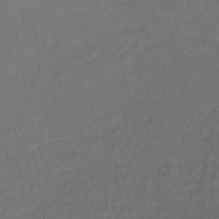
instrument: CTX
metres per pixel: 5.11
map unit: lHb
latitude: -39.2754
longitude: 69.0108
